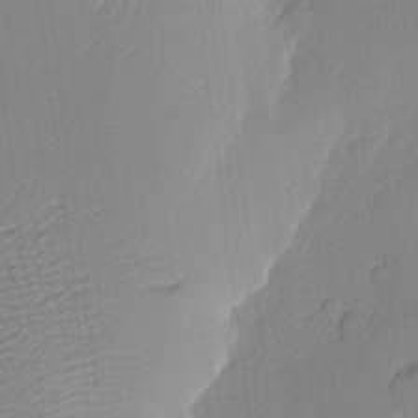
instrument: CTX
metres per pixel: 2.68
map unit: Nhu
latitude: 2.2144
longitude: -76.4412
